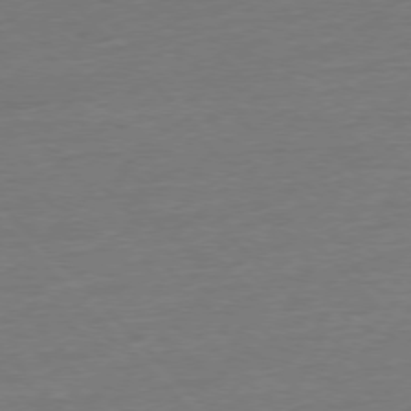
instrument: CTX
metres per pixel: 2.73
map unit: Hpe
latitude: -77.4643
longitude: -14.5924
